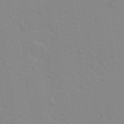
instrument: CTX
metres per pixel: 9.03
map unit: Hto
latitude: 20.7247
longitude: -33.7450
